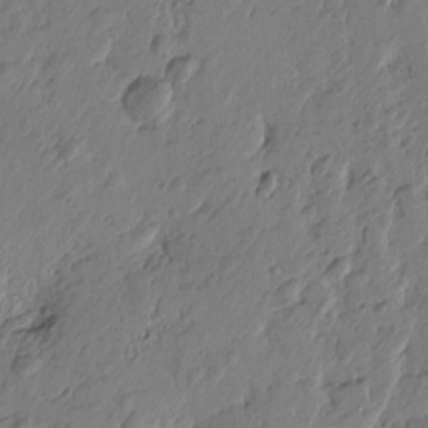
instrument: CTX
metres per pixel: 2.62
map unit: Htu
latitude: -2.1227
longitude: -178.2334
